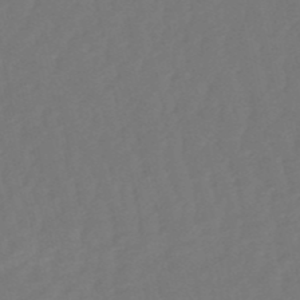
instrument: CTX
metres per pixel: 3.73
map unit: eHb
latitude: -50.5574
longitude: 77.5588
